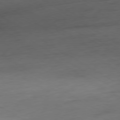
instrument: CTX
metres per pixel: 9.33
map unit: Ap
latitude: -79.0486
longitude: -57.8583
